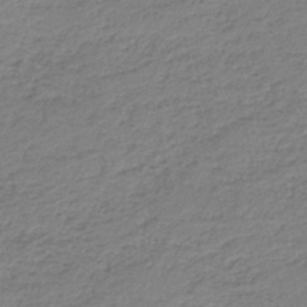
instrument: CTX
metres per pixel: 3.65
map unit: HNb
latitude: -41.7666
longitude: 50.1984
